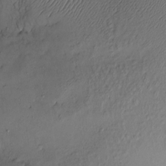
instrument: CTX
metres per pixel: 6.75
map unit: Hve
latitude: -10.7652
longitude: 173.4643
